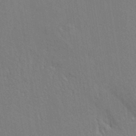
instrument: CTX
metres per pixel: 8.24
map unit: eHh
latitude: 33.0836
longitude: -132.3467
